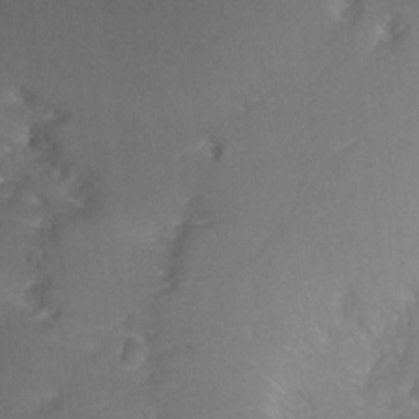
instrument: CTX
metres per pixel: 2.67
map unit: Ht
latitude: -7.9556
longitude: -35.7449
